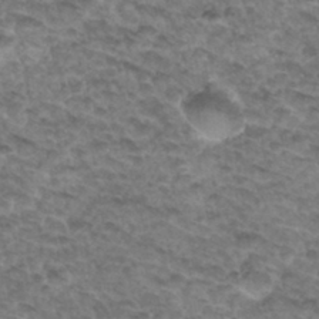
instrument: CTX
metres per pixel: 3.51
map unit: Hto
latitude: 33.3104
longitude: -47.7261
